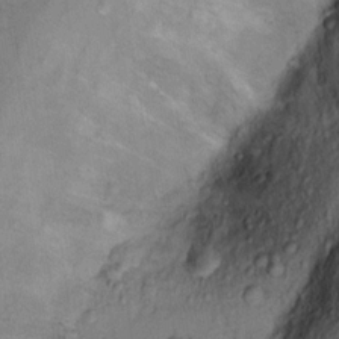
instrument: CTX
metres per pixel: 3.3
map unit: Ht
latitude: 10.9892
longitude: -32.1956
